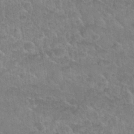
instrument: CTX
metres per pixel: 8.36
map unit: Nhu
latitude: 31.0459
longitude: -51.8394
